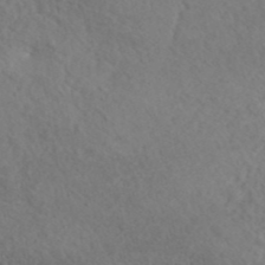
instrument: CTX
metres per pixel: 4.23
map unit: ANa
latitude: 43.0270
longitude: 28.0094
